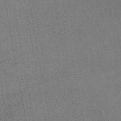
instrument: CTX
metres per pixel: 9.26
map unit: lHb
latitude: -44.5385
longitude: 70.6141
